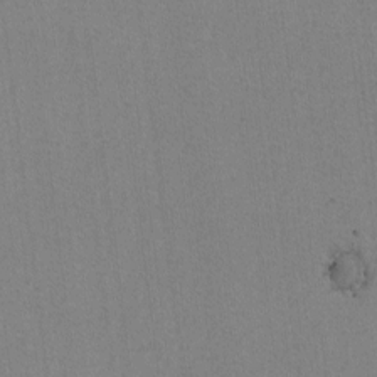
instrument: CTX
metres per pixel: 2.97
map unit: lAvf
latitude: -6.6140
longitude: -114.5167
